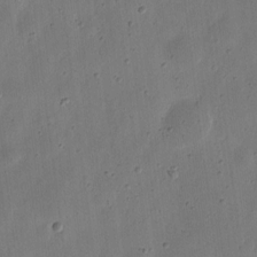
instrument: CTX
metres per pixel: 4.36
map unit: eHh
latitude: 7.7639
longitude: -72.0633
